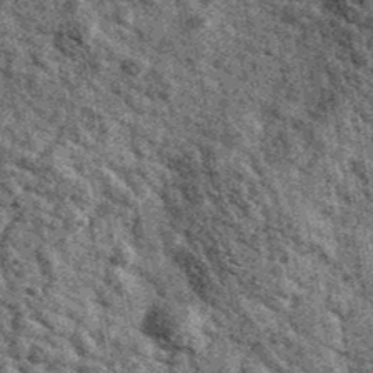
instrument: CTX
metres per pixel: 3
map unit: Ave
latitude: 40.7246
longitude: -107.7072
